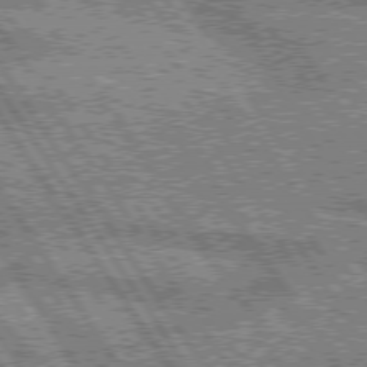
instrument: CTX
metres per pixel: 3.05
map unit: lApd
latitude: 75.4615
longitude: -59.2159
